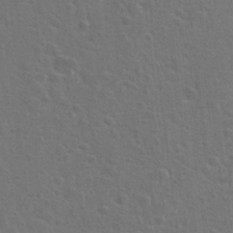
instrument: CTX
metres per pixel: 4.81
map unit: Hto
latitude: 22.9892
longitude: -47.5183
